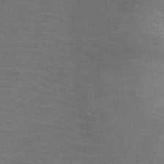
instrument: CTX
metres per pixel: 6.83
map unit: Ht
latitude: -9.5021
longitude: -38.4601
